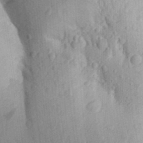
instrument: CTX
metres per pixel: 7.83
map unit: Aa
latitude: 25.5182
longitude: -149.7261
